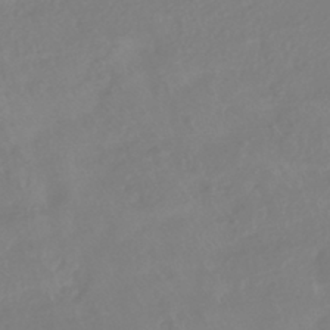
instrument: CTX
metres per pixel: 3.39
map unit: HNhu
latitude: -41.3887
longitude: 93.3321
